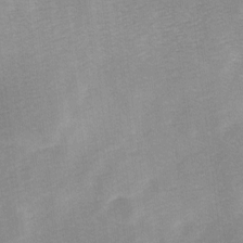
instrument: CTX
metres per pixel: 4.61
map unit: Ave
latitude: 10.5924
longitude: -106.8191
